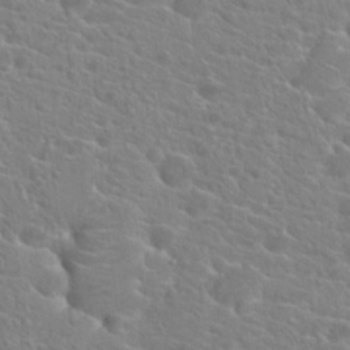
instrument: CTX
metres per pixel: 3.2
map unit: Hto
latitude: 21.3671
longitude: -39.5182
